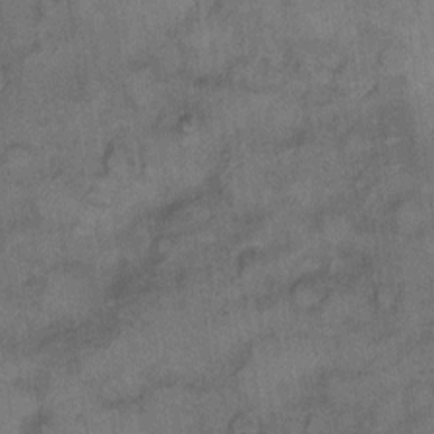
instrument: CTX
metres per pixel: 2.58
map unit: eHh
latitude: 9.8206
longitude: -63.5938
